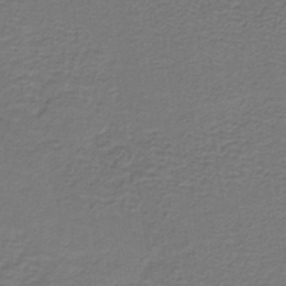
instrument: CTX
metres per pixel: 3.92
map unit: lHb
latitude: -38.4629
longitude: 57.8044
